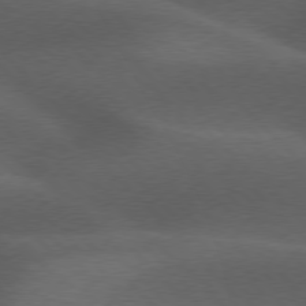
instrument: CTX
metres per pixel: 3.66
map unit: lApd
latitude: 76.7813
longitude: -60.2522
